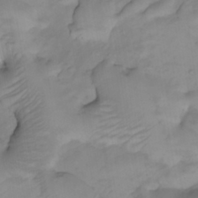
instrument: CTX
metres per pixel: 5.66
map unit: Nhu
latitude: -4.4440
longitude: -84.8569
